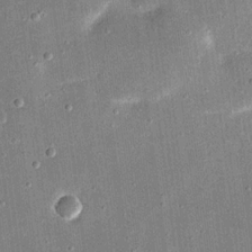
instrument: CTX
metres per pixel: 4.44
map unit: eHh
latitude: 17.5371
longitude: -70.6868
